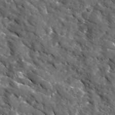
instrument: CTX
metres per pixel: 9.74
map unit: Ave
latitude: 16.7435
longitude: -130.9892
